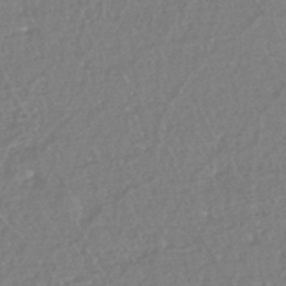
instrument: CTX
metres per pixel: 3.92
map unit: eHh
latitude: -45.3699
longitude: -29.2915
